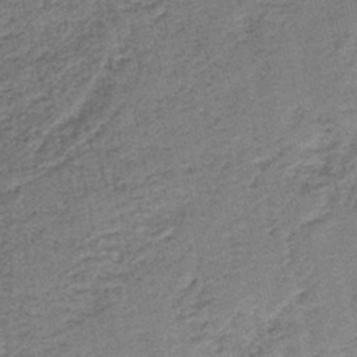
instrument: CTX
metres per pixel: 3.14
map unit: HNb
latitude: -39.8234
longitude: 49.8801
